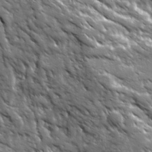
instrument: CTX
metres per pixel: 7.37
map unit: Ave
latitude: 19.5371
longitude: -135.3292
